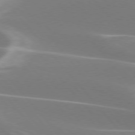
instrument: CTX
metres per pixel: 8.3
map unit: lApd
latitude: 75.8394
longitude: -63.3860
